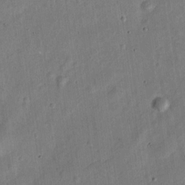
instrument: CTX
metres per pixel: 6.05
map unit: Nve
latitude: -25.5777
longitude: 106.6141
